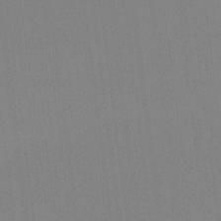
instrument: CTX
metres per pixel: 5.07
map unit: Ht
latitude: -15.1809
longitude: -50.8947
